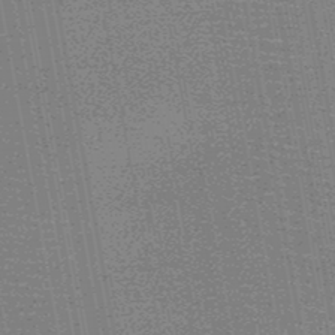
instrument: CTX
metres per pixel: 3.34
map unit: HNb
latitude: -48.0661
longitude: -42.6302
